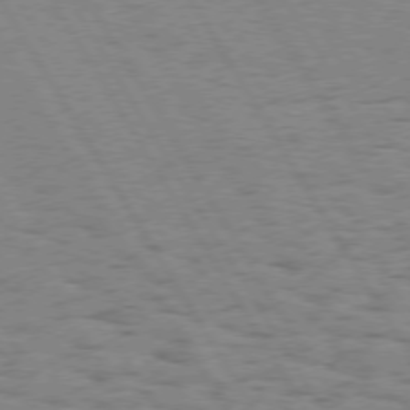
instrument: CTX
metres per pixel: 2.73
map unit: Hpe
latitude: 74.2145
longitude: -135.7638
